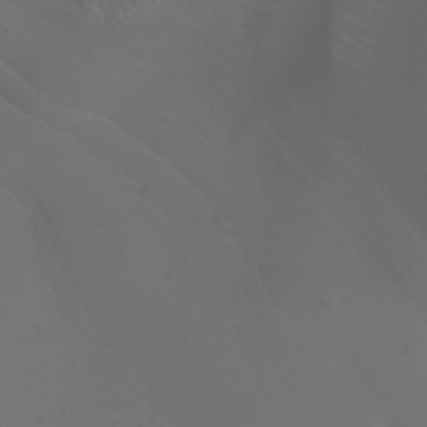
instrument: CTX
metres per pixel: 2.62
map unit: Nhu
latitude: -9.6722
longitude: -70.2522
